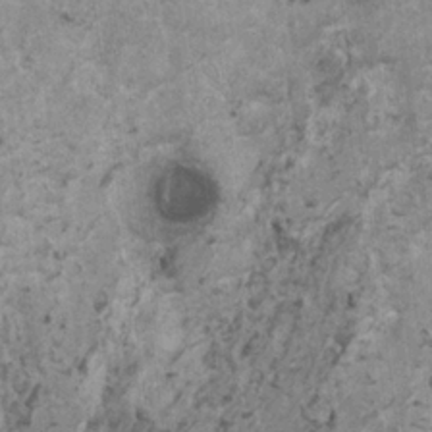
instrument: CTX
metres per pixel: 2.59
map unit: HNhu
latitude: 0.8758
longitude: 4.6329
